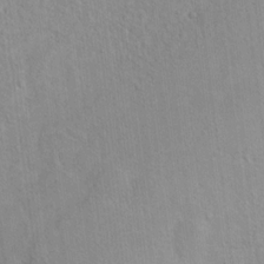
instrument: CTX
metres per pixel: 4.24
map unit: Ht
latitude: 14.4979
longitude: -39.6694
